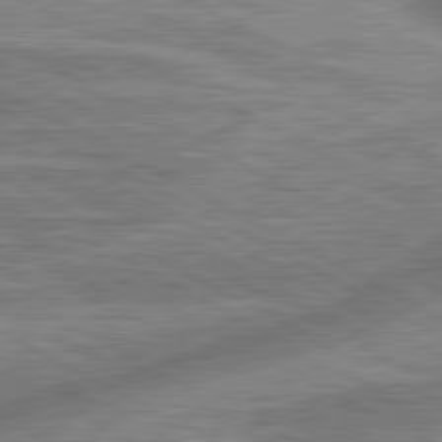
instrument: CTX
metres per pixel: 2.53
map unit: lApd
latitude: 81.1214
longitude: -165.7639
